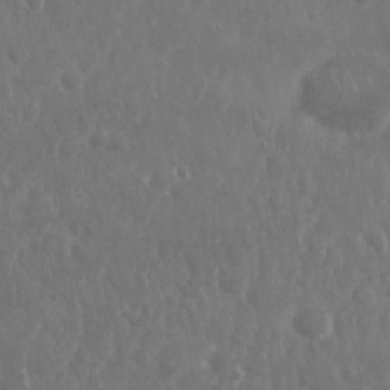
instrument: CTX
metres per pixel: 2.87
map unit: Nhu
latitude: 25.1781
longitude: -62.1767
